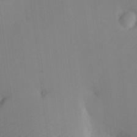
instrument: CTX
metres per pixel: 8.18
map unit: HNhu
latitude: 10.1200
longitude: 15.2565
